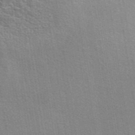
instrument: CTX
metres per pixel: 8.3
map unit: eAb
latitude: 44.1011
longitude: 112.3306
